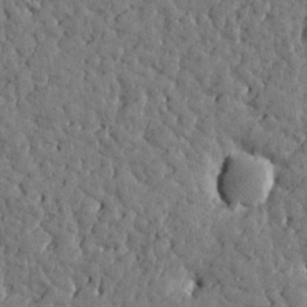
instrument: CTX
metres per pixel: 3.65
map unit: Htu
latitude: 0.2522
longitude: -179.0081
